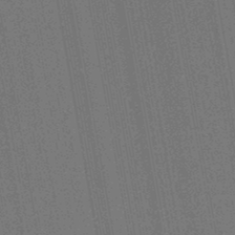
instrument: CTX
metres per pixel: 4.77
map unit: lHb
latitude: -45.3510
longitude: 74.5574
